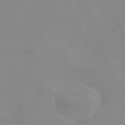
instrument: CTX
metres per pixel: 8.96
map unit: HNhu
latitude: -40.6140
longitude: 93.5210
